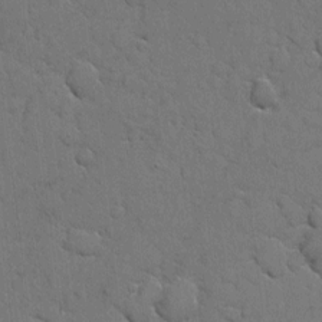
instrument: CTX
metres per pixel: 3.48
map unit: eHh
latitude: 5.7827
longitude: -65.1403
